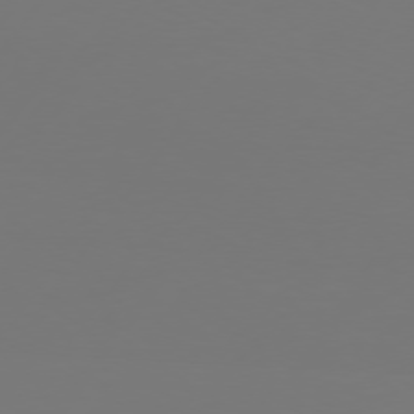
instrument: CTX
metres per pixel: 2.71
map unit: Hpe
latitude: 74.7435
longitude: -129.9339
